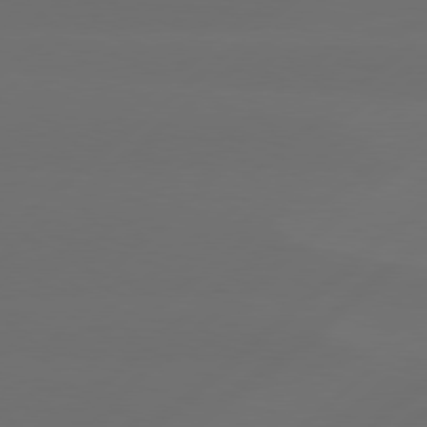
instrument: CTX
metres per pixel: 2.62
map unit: Hpe
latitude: 78.4223
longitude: -132.2900
